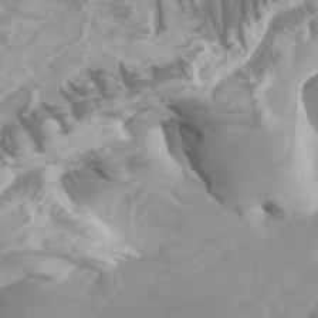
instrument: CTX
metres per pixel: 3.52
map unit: Htu
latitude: -5.3887
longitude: -76.5168
